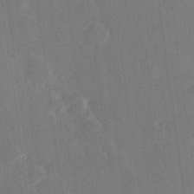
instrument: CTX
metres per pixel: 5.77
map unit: Hve
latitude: 27.1781
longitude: 145.3132
